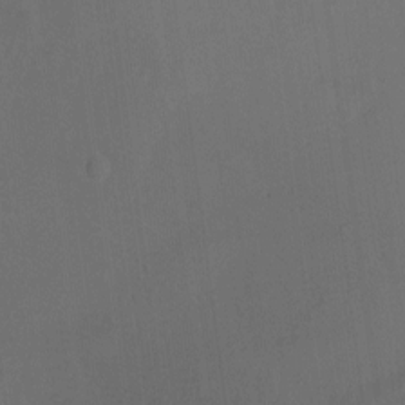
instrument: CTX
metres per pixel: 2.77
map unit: Ht
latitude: 0.2711
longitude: -38.2711
